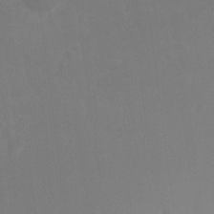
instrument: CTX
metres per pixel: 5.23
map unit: Ht
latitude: -8.8408
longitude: -33.7828
